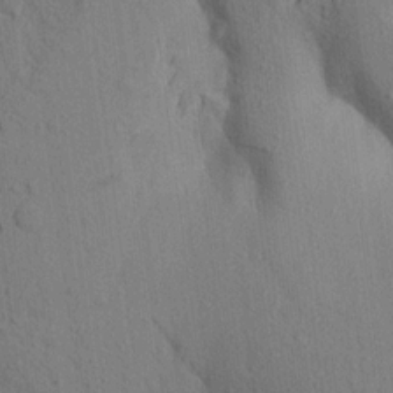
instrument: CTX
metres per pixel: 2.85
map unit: Aa
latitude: 18.9891
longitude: -148.9703
